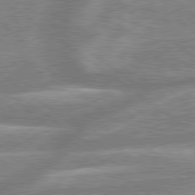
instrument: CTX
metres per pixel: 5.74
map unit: lApd
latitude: 79.1403
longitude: -159.0270
